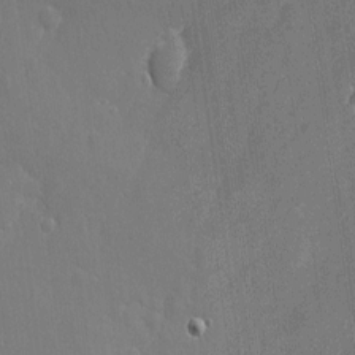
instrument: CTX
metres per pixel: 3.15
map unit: eHh
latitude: 6.1767
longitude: -74.1578
